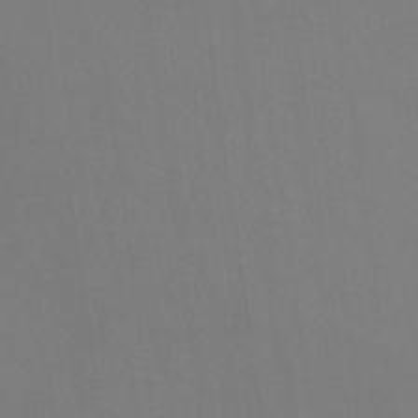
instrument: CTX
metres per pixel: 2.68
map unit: eHb
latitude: -38.6519
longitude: 75.4455
